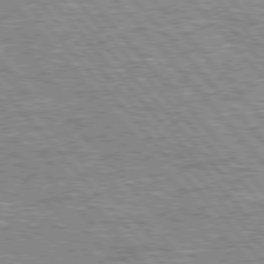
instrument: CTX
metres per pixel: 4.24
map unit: lApd
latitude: 76.3467
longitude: -80.6490
